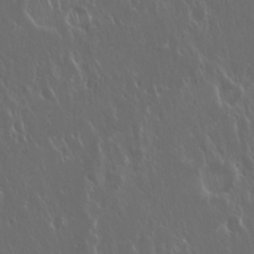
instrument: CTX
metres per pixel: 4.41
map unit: Hto
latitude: 19.2537
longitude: -57.1970
